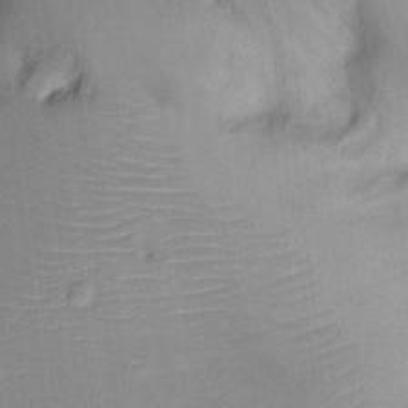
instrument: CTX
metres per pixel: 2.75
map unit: Nhu
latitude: 0.3845
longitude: -14.5546
